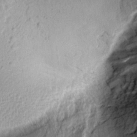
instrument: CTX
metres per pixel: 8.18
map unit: Aa
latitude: 9.0270
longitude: -133.4049
